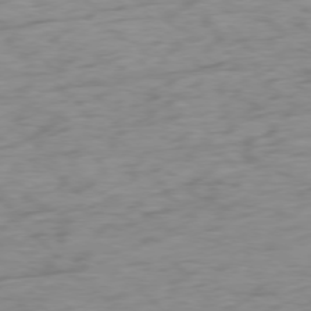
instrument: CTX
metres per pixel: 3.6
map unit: Ap
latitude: -77.3132
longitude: -79.4805
